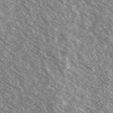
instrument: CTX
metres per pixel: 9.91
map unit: Ave
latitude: 38.1578
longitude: -109.9150
